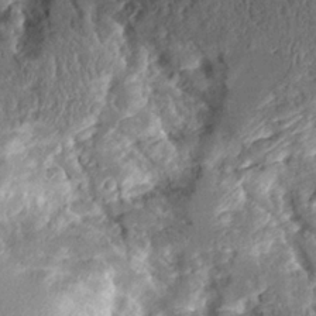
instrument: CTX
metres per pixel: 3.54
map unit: Aa
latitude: 10.5546
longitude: -126.1578
